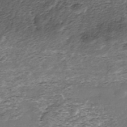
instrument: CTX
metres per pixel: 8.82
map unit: Nhe
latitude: -39.3321
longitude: -116.6491
